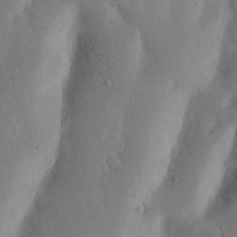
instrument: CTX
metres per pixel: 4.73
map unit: Nhu
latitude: 18.6112
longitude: -75.5182
